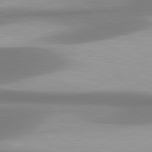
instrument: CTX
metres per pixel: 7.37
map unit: lApd
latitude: 80.7057
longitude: 174.7463
